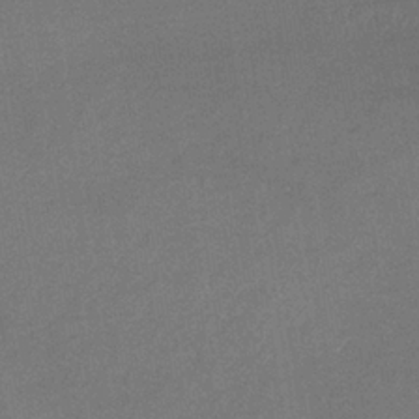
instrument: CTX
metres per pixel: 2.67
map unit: lHb
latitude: -34.8219
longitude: 68.3117
